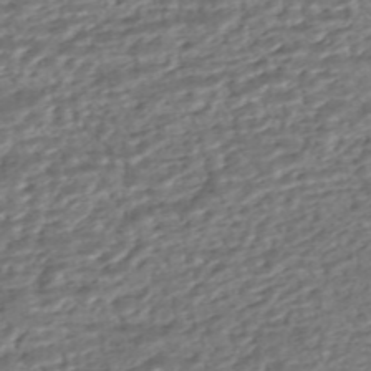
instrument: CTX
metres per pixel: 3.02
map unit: HNhu
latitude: -45.8233
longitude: 105.4076
